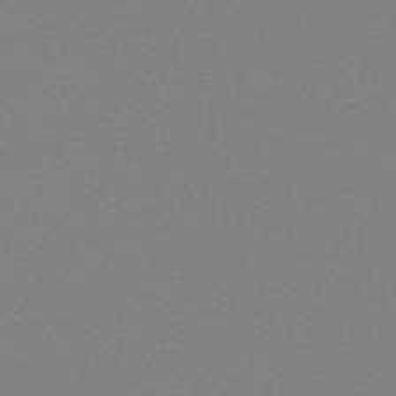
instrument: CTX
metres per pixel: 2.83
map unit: eHh
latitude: -62.6140
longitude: 52.0661
